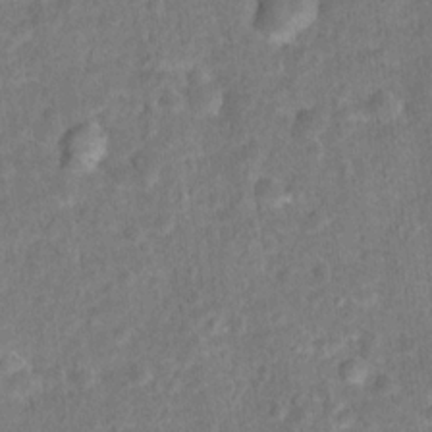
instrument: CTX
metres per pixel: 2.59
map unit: Hto
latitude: 16.8191
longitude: -42.5924
